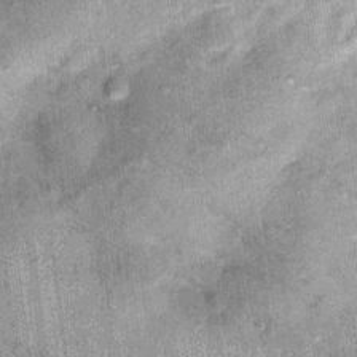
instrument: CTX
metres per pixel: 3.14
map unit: Hto
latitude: 14.2712
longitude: -35.8394
